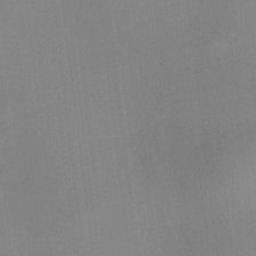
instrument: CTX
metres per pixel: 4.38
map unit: HNhu
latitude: 8.6302
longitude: 14.0283
